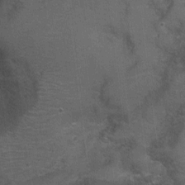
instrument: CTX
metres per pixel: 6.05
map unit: Nhu
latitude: 2.7435
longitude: -17.7638
